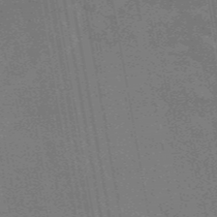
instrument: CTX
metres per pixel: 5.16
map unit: eAb
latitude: 46.4223
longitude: 122.3495
